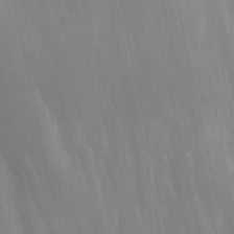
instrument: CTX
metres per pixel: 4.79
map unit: Nhu
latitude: -13.0864
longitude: -66.4979
